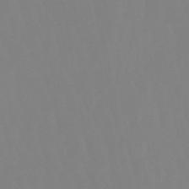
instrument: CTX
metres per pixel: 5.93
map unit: eHb
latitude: -49.9367
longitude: 74.7841
